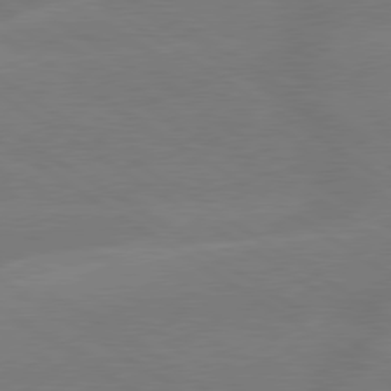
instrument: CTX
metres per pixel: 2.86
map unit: lApd
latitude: 79.3860
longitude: -143.3293
